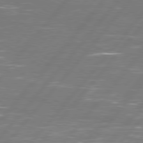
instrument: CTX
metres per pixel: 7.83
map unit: Hpe
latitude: 78.0822
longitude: -120.3657
